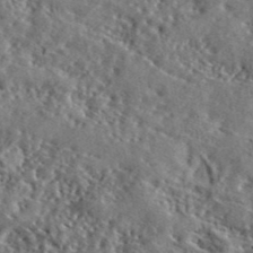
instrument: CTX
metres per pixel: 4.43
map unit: lHvf
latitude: 41.6882
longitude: -89.2159
